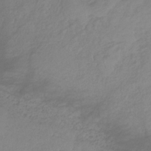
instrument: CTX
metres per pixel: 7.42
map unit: HNb
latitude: -33.1054
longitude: 63.8989
